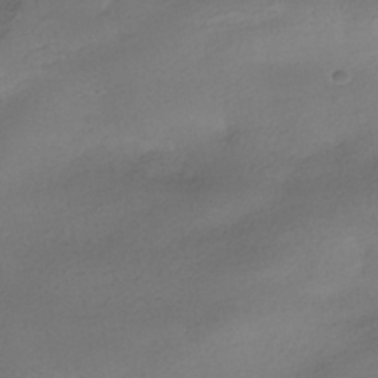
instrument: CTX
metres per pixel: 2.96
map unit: HNhu
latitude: -40.1795
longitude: 95.6721
